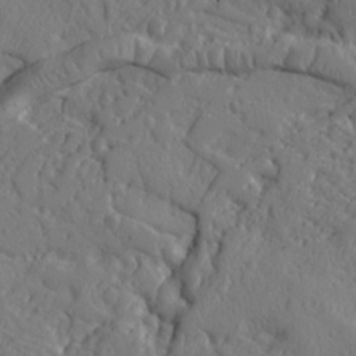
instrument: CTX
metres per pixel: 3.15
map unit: Ht
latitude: 10.0633
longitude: -76.7813
